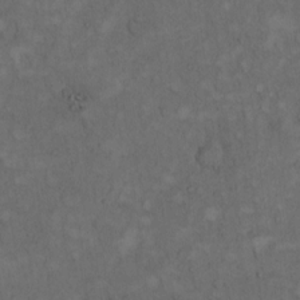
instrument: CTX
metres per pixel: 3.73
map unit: Hto
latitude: 8.4412
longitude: -59.3860
